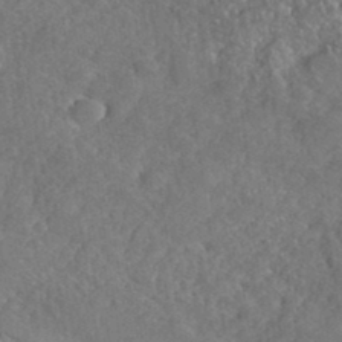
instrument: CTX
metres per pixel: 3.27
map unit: eHh
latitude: 36.2523
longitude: -133.0458
